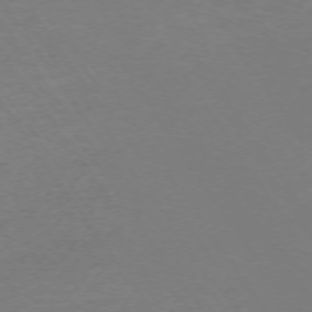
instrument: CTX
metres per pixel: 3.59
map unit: Ap
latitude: -73.7477
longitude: -85.1592
